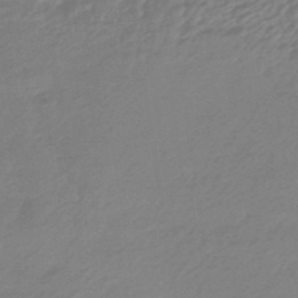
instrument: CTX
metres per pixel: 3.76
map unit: eHb
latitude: -45.6533
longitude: 89.7099
